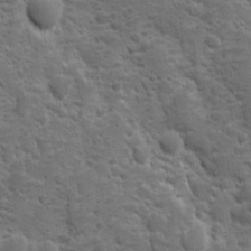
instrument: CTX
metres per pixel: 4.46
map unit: Ave
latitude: 10.3656
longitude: -103.9528
